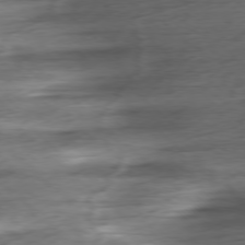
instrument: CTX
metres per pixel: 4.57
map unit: Ap
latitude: -78.1416
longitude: -71.5938
